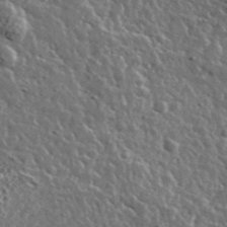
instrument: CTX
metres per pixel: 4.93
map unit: lHvf
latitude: 37.1026
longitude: -88.8758
